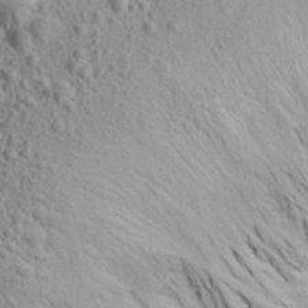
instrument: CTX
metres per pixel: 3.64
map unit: Aa
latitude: 15.6694
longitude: -142.4034
